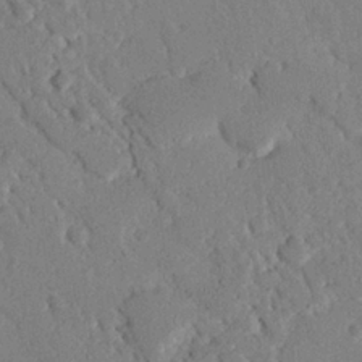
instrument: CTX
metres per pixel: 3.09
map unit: eHh
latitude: 25.4615
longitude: -80.2711
